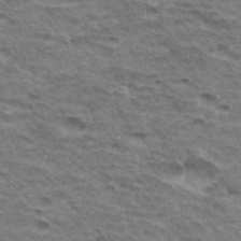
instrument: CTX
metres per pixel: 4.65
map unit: Hto
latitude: 34.5545
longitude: -43.2348
